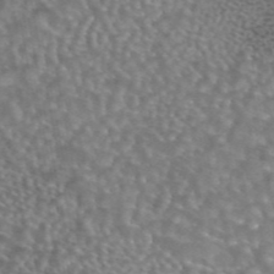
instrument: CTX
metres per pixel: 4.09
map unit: eAb
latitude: 44.6679
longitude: 108.1417
